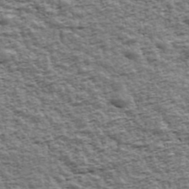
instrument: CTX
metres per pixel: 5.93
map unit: Ave
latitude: 43.0836
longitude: -111.7072
